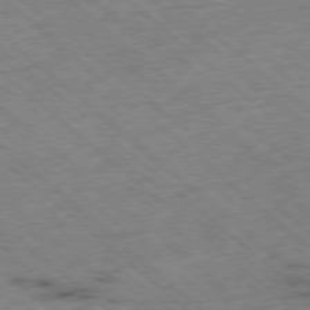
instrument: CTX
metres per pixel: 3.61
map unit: Ap
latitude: -78.7085
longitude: -49.5371
